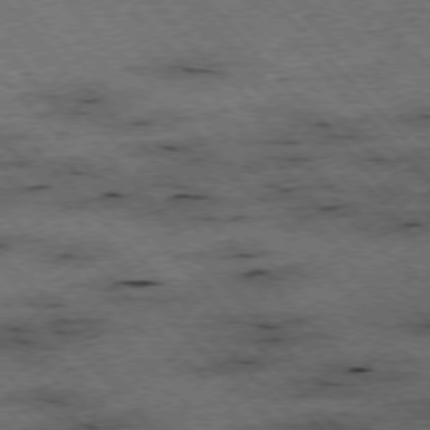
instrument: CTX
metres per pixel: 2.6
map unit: Hpe
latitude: -76.4062
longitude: -16.1767
